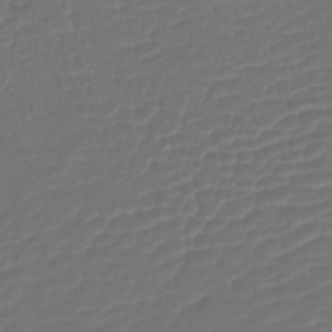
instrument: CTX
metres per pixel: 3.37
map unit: lHb
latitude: -42.8785
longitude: 76.8219
